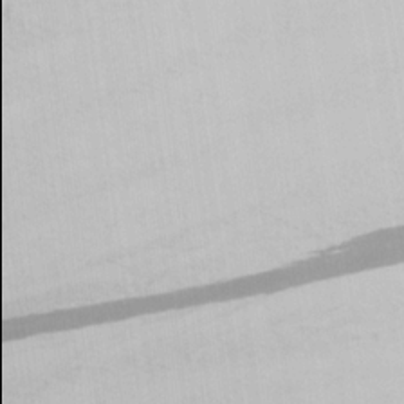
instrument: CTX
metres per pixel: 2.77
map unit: lHvf
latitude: 22.0822
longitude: 142.0094
